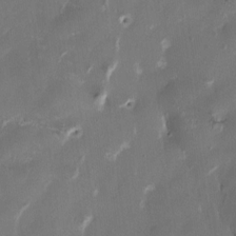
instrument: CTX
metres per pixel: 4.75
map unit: HNhu
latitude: 1.0647
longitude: -4.8758
